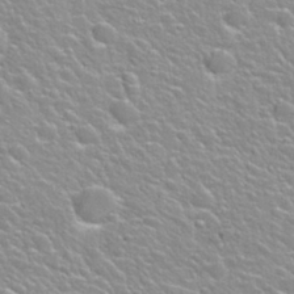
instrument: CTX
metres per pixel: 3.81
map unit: Nhu
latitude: 28.1011
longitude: -53.2537
